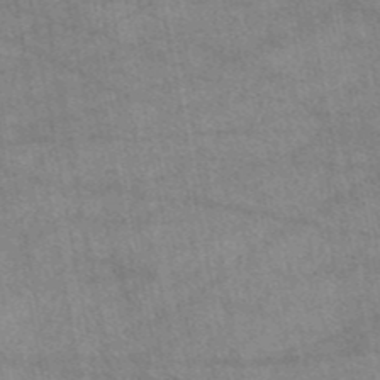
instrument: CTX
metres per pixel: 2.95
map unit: eAb
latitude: 44.6868
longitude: 108.8786
